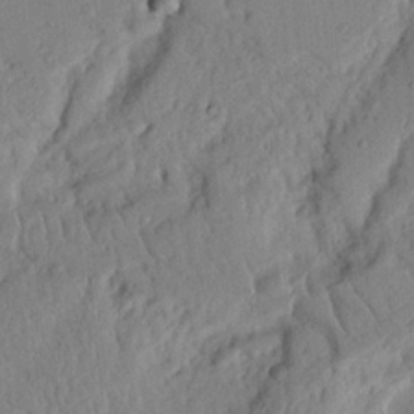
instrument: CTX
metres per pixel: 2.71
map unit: Nhu
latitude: 20.5546
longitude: -76.8947
